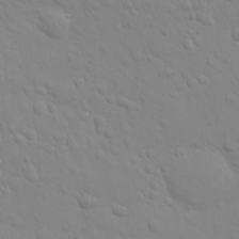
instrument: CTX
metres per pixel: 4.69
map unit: eHh
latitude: 25.0269
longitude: -65.7827
